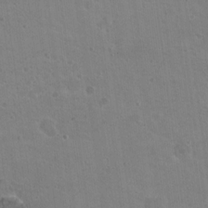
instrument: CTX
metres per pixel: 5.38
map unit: Nhu
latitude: 18.5168
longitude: -29.9906
